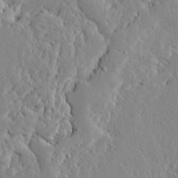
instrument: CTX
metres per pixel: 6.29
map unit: Ave
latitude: 13.1781
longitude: -133.9339
